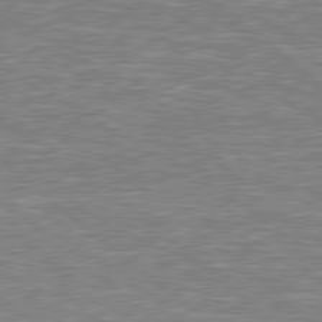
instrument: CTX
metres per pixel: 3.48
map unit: lApd
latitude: 78.8758
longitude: -157.6882
